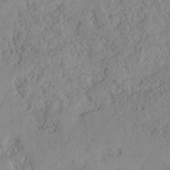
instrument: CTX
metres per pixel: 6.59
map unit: HNhu
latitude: -36.3306
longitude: 33.1431
